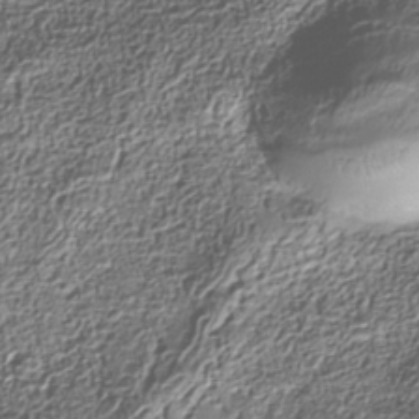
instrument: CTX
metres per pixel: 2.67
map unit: Nhe
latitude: -36.6329
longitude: -178.5546
